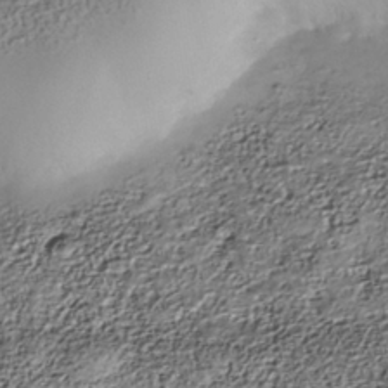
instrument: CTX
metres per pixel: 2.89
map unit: Nhe
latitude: -38.4062
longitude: -147.5938
